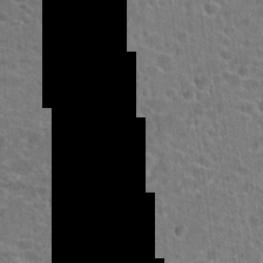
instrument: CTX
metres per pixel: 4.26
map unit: Hto
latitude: 22.6301
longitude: -43.4427
